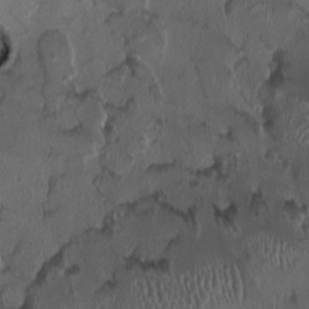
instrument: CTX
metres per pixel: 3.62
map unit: HNhu
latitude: 1.8016
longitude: -4.4223
